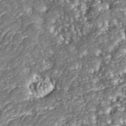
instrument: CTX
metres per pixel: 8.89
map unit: ANa
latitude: 43.9906
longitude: 37.2565
